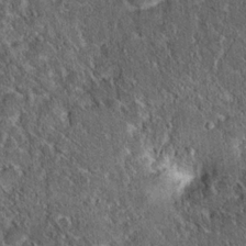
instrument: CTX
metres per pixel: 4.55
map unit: Hto
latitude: 15.9906
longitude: -34.7624
